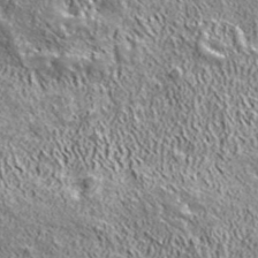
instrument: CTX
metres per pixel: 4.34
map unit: ANa
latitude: 42.7435
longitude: -87.1970
